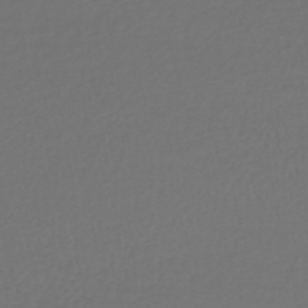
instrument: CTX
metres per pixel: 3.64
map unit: lHb
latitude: -43.2753
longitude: 71.7100
